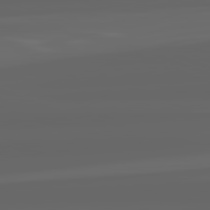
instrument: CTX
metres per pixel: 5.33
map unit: lApd
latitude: 82.3656
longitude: -168.0822
